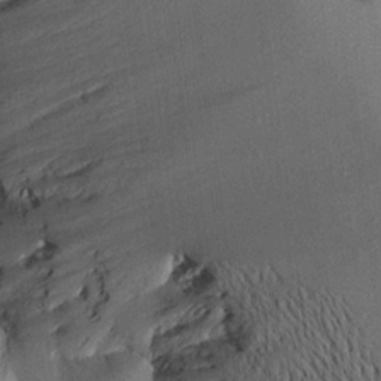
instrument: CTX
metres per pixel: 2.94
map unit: Aa
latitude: 19.8772
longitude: -146.6302
